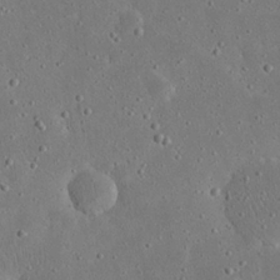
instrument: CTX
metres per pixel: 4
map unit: eHh
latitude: 23.7827
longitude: -67.5371
